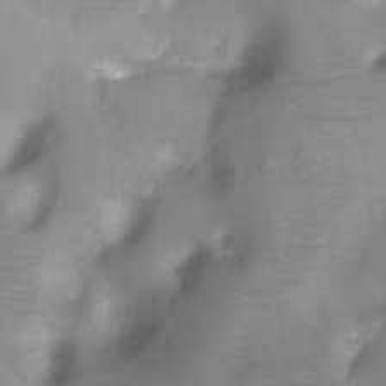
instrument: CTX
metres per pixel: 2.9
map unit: Ht
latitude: -4.4251
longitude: -28.4412
